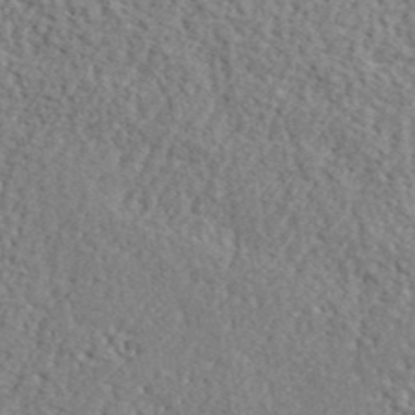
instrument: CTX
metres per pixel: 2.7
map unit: lHvf
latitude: 41.9528
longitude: -87.3104
